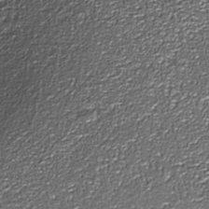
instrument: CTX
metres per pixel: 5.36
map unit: Nhe
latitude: -35.5399
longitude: -87.3293
